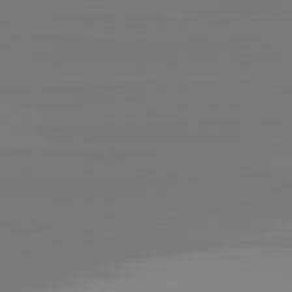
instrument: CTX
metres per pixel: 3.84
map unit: lApd
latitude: 81.8772
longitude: -135.5560
